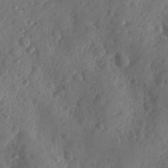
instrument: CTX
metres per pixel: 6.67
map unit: Ave
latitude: -9.8044
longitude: -118.7057
